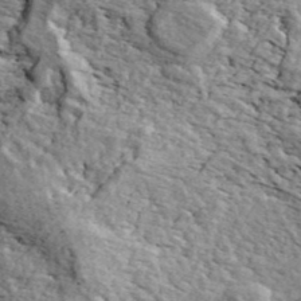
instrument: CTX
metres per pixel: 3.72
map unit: ANa
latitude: 42.7813
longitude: 46.6329
